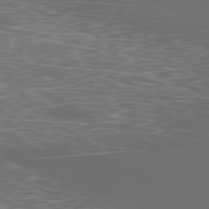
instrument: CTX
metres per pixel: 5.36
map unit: Ap
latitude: -79.3698
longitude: -74.7246
